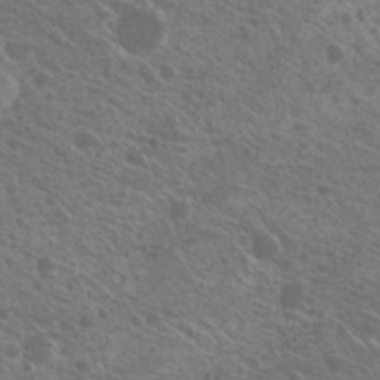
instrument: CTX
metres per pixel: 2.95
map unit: Hto
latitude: 22.1200
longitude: -30.7813
